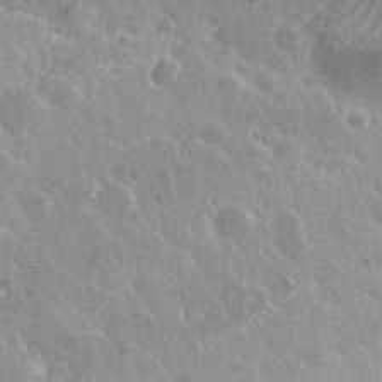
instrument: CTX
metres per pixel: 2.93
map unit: Nhu
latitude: 29.4993
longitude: -55.0080
